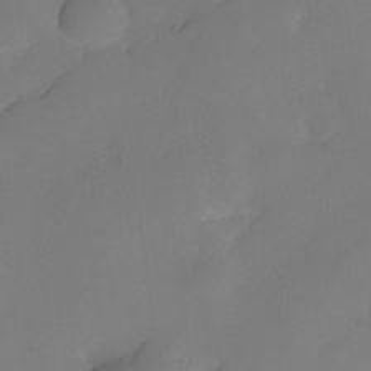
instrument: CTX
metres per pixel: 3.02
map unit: eHh
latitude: -23.4455
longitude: 14.9353
